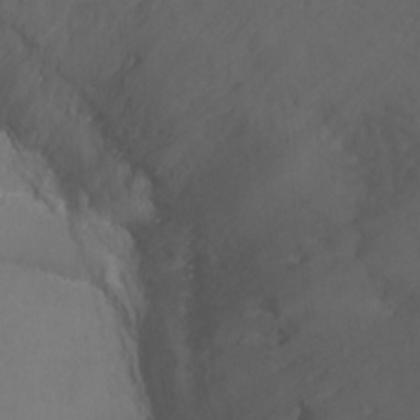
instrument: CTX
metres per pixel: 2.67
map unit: Ht
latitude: 1.4993
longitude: -33.8961
